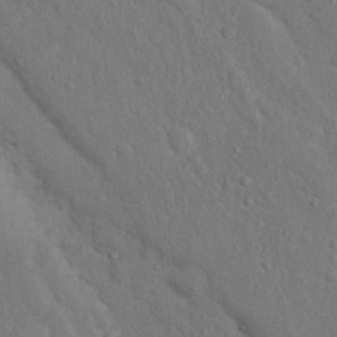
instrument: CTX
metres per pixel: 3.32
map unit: Nhu
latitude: 15.1781
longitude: -29.7827
